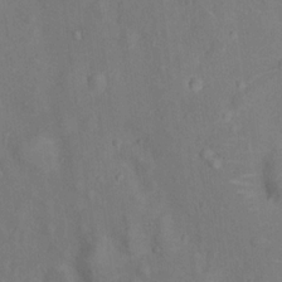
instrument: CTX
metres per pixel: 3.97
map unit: Ht
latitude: 14.1011
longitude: -41.3481
